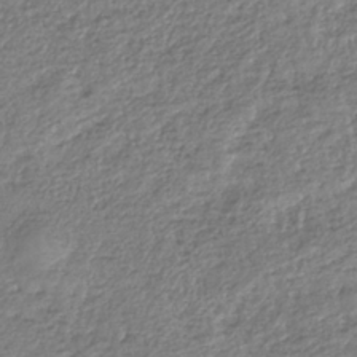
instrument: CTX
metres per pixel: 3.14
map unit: HNhu
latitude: -36.5951
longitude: 32.5385
